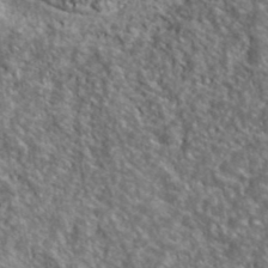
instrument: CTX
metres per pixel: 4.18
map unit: lHvf
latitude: 40.8757
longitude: -89.1404
